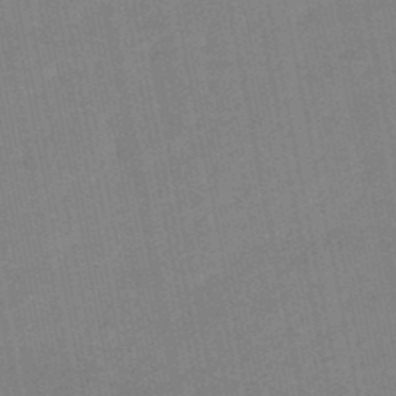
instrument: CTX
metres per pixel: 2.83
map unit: lHb
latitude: -49.3699
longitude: 80.1417
